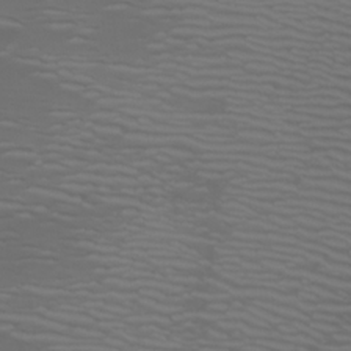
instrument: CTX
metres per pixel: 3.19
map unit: Htu
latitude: -5.5588
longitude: -72.9892
